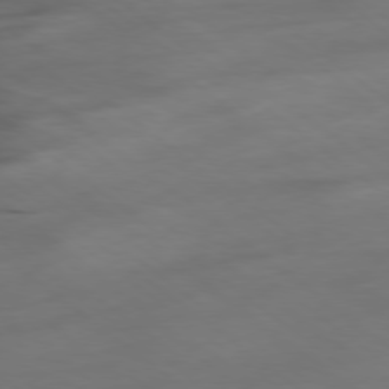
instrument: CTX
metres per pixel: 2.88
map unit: Ap
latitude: -79.3131
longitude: -92.5168
